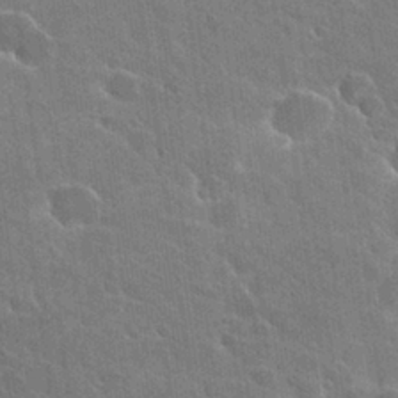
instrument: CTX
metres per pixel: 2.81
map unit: Hto
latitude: 27.8206
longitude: -38.4601
